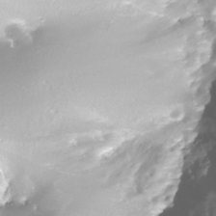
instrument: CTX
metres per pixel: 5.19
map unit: Nhe
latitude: -32.8030
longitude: -117.0081
